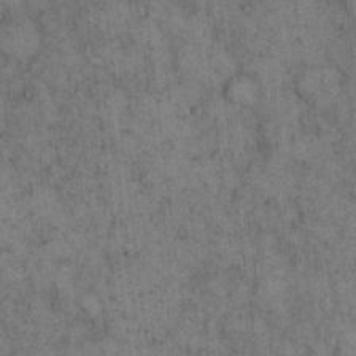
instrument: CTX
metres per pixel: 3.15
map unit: eHh
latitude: 15.8395
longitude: -65.0647
